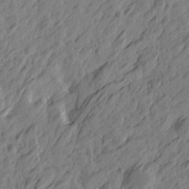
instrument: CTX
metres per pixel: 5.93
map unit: Htu
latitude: -5.0486
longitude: -178.9892
